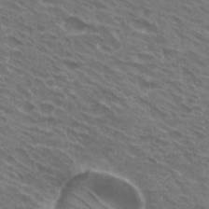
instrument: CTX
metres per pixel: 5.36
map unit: Hto
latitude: 31.0459
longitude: -45.0269
